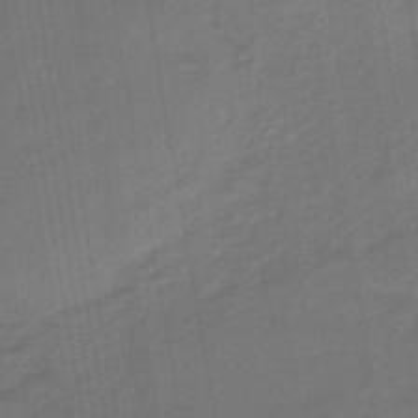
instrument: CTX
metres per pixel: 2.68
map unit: eHb
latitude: -47.2376
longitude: 88.1794
